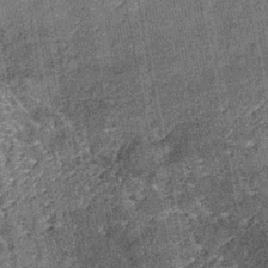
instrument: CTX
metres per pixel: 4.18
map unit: lHb
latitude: -38.5762
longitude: 64.7086
